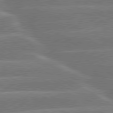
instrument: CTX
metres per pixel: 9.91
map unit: lApd
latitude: 79.9150
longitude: -131.6694
